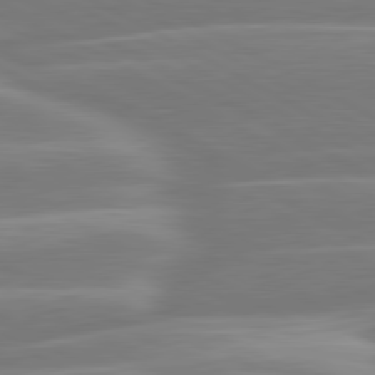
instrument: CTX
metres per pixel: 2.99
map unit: lApd
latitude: 80.7813
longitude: -128.8002
